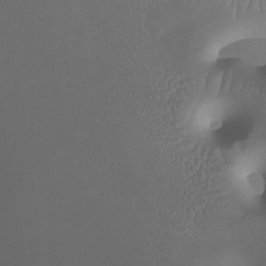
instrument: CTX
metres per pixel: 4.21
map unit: Htu
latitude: -12.8030
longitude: -71.5749
